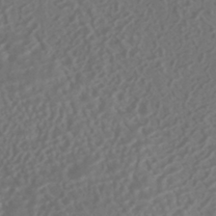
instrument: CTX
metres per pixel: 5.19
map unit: HNhu
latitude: -42.4440
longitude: 106.6897
